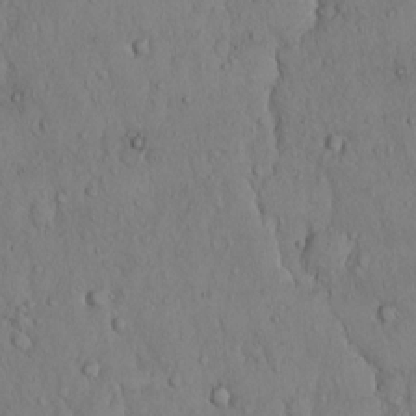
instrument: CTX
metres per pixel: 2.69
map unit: Hto
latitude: 10.3845
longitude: -57.8016
